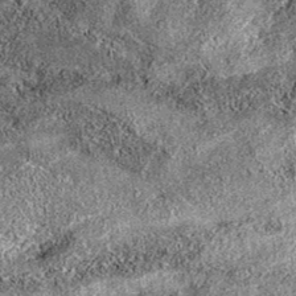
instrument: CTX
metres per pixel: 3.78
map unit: eAb
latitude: 37.1592
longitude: 106.6707
